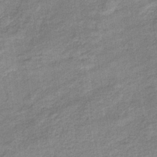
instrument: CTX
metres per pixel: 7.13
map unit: eHb
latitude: -37.4643
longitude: 77.9745
